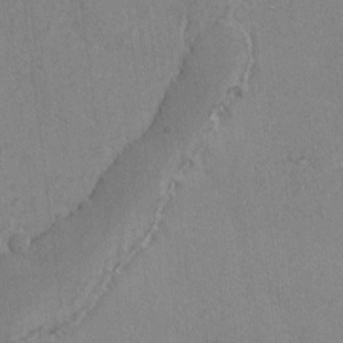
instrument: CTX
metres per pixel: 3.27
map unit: lAvf
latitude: -6.7652
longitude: -114.1388
